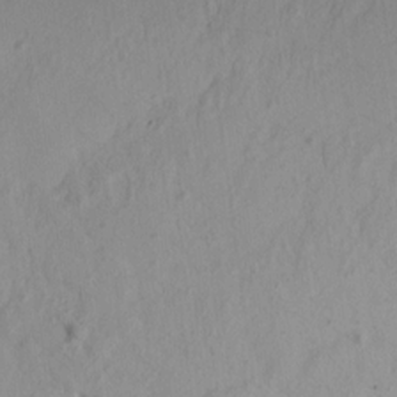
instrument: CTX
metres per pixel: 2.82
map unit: Aa
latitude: 13.3293
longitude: -143.4993
